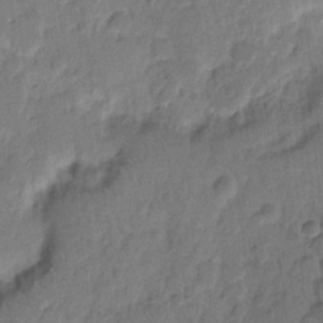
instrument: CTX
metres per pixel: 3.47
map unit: eHh
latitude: 8.6869
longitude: -65.0647
